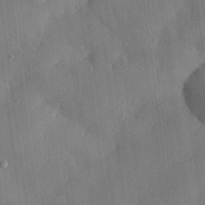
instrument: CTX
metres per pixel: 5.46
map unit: eHh
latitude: 30.3279
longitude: -76.9891
